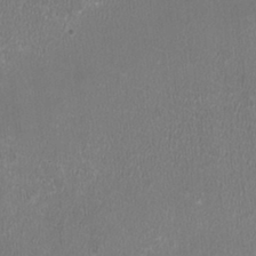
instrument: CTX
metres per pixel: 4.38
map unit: HNhu
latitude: -3.0108
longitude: -1.3859
